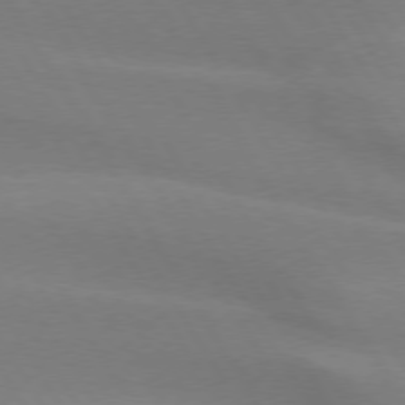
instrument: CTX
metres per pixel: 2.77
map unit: lApd
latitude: 74.8191
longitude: -65.8772
